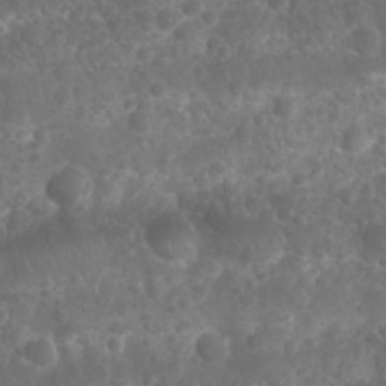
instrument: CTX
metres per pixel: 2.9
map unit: Nhu
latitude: 26.4601
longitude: -63.5938
